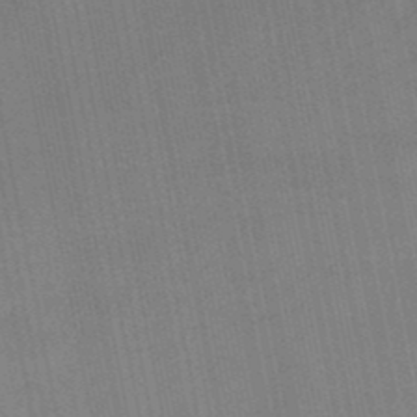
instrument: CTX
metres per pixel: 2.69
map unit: lHb
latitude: -49.4455
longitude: 68.8597
